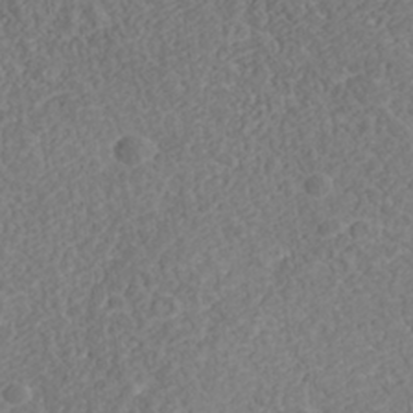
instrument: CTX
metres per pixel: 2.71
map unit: Nhu
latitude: -39.4266
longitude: -83.7071
